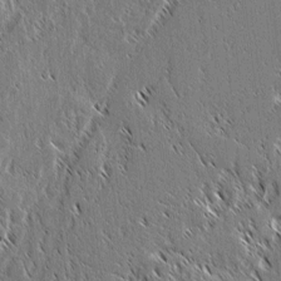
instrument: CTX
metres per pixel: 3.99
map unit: lAvf
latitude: 2.4790
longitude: -106.7624
